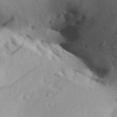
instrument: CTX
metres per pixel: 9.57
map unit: Aa
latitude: 30.5546
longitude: -136.1956
